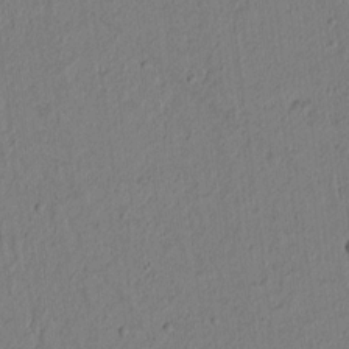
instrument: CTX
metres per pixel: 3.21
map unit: lAvf
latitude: 8.6680
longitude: 166.4629
